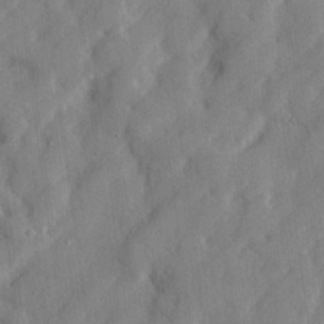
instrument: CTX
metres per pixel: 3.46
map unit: lHvf
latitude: 24.2333
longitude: 143.1620
